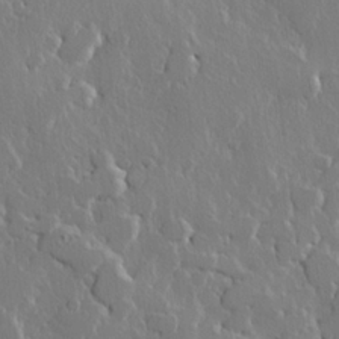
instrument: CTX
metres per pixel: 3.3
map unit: lHvf
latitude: 21.9528
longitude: 147.1053
